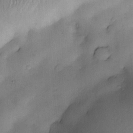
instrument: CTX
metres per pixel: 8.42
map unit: Nve
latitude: -22.3873
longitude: -137.9717
